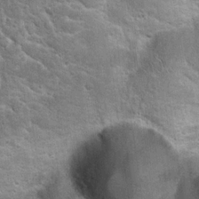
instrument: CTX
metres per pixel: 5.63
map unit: Hto
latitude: 20.9703
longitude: -44.6112
